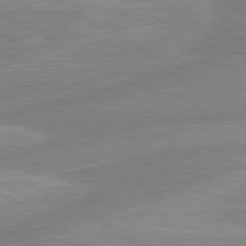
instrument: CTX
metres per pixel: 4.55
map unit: lApd
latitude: 80.8002
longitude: -168.3845
